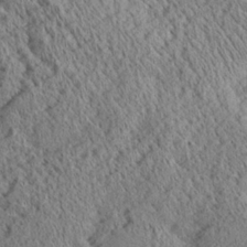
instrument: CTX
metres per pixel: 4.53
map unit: Aa
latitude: 24.9702
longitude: -134.5545
